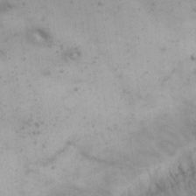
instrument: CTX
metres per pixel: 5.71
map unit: eHh
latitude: 18.5168
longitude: -66.2333
